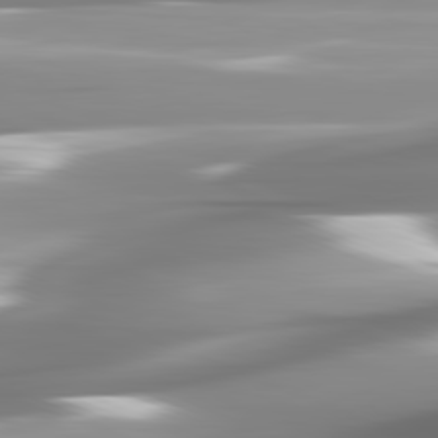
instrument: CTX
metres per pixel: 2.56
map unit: lApd
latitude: 82.0633
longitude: -142.1956
